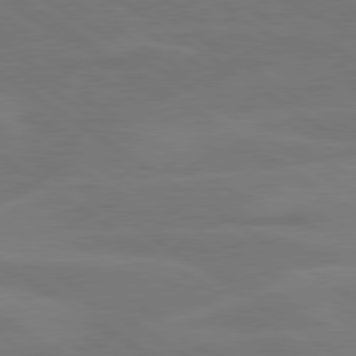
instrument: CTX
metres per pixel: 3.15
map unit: lApd
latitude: 79.6694
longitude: -125.4048
